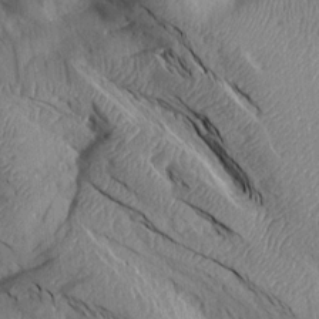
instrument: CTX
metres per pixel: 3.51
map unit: Aa
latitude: 14.7436
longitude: -146.7436
